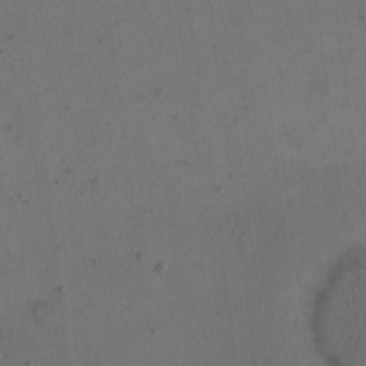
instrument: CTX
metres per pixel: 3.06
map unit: eHh
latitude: 15.7828
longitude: -67.8961
